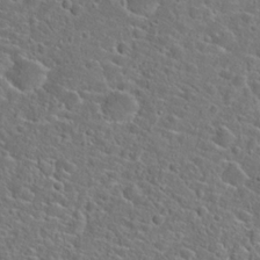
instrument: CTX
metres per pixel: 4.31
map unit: Hto
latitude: 23.4993
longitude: -45.0836
